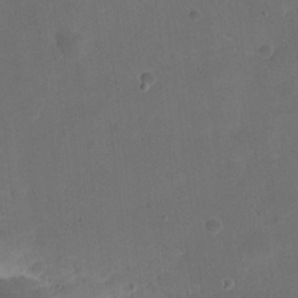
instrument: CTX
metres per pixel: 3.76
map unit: eHh
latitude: 19.8205
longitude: -65.1025
